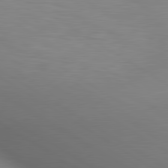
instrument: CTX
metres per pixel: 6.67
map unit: lApd
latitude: 80.2522
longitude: 133.7100
